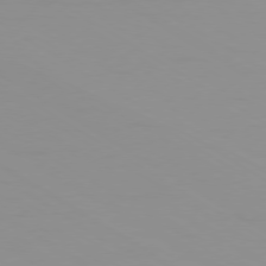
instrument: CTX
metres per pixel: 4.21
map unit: Ap
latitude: -79.6721
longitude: -93.1970
